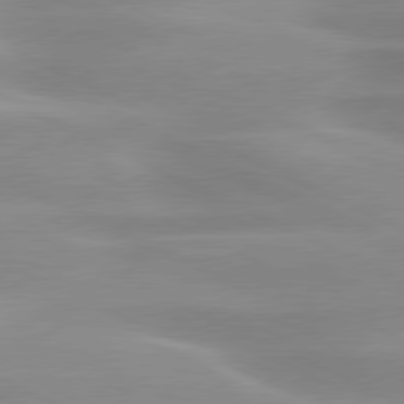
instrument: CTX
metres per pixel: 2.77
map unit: lApd
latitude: 79.8206
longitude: -121.1592
